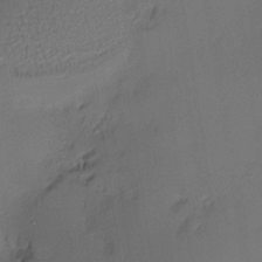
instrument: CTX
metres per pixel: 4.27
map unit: Nhu
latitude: 2.5357
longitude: -75.6316
